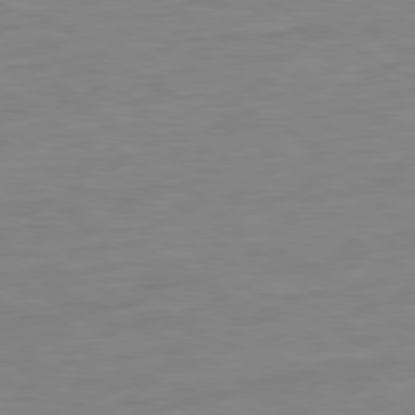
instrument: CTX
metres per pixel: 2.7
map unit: Ap
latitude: -80.6141
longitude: -62.2334
